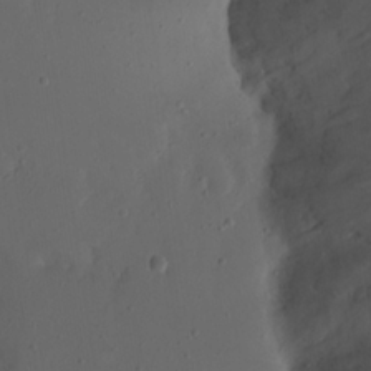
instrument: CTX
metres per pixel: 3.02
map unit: Nhu
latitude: 21.8017
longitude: -72.5924
